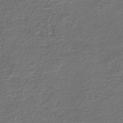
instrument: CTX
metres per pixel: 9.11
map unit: HNb
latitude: -43.8800
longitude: 50.2739
